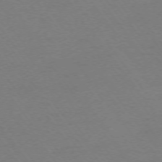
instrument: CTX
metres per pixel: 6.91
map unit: Ap
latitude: -74.4629
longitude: -72.9325
